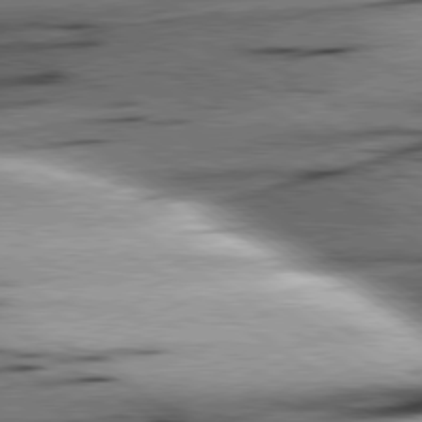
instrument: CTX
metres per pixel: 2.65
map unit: lApd
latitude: 79.6505
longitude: -155.6883
